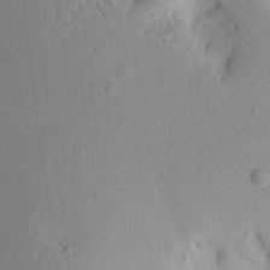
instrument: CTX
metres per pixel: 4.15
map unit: Aa
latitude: 20.0444
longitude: -146.2712
